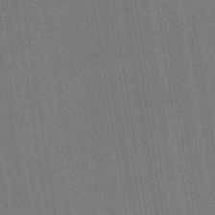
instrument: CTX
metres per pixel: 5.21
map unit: HNb
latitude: -35.5210
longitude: 55.1620
